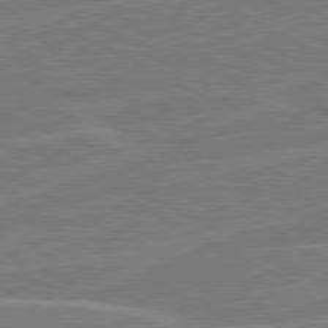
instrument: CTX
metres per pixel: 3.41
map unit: lApd
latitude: 81.0269
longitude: 122.0283
